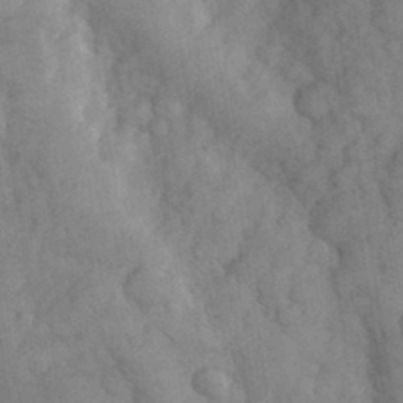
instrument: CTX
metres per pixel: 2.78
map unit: eHh
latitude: 32.1578
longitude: -68.9703
